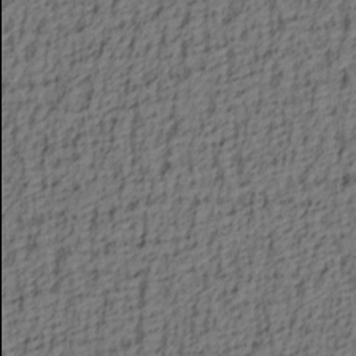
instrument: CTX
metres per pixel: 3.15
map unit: lAa
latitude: 4.3845
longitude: -113.9906
